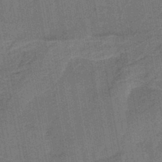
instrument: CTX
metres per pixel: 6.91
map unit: lHb
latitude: -43.6154
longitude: 63.3320
